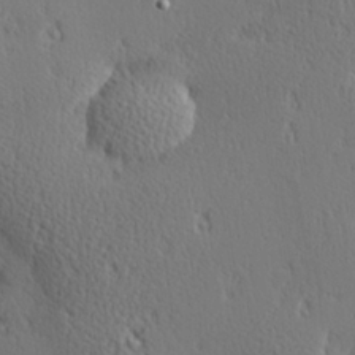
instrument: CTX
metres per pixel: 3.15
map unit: Hve
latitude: 27.4238
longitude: -93.0836
